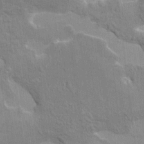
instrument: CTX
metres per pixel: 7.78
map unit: HNhu
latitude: 7.7450
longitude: -4.8947
